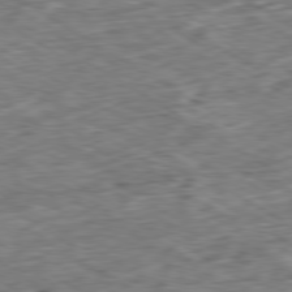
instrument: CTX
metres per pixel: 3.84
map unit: Ap
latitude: -80.1606
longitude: -84.7057
